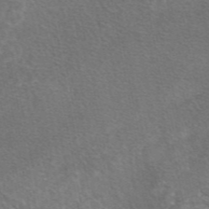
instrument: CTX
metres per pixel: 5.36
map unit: eAb
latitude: 47.7072
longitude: 116.1227
